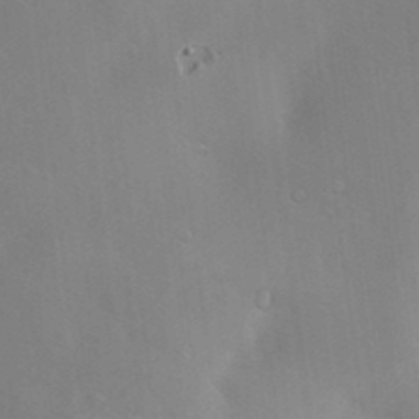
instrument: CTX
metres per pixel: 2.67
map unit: Hve
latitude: -9.9556
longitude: 175.0108
